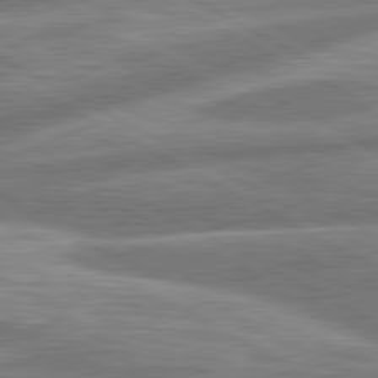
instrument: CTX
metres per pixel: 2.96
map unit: lApd
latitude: 80.7057
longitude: -166.6301
